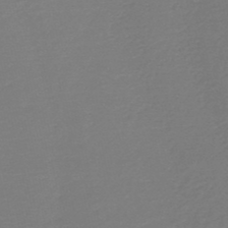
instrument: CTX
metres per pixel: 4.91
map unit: HNb
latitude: -49.9556
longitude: -43.7261
